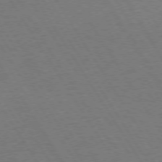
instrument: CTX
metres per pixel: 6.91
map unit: Hpe
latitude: 73.4049
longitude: -123.7639
